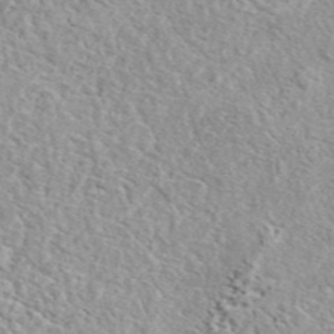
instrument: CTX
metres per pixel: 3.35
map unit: eAb
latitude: 44.1578
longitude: 114.2172
